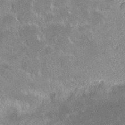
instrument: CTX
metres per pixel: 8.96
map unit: eHh
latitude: -1.1998
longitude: -84.8947
